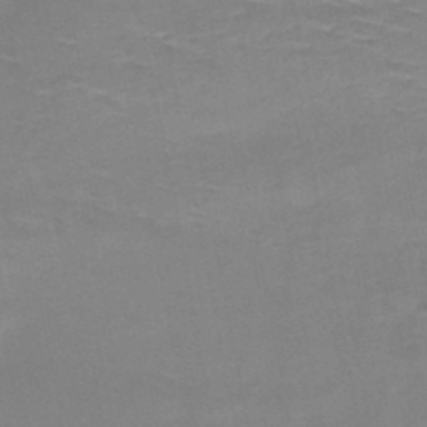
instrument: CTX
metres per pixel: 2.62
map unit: HNb
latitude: -49.3510
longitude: -47.3482
